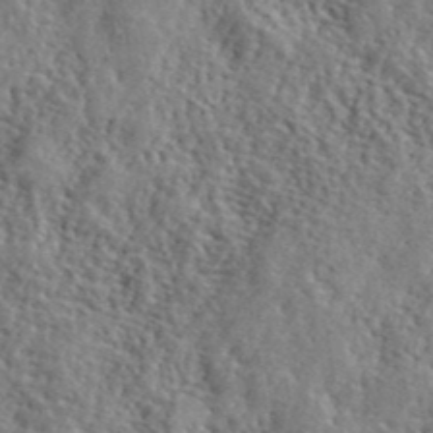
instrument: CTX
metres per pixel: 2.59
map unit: lHvf
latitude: 41.5938
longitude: -87.7638
